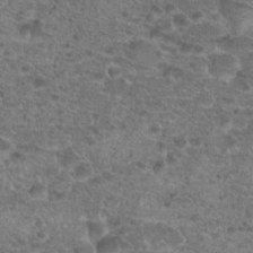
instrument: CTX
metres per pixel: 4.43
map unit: Hto
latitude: 19.8583
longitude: -40.8002
